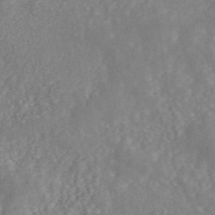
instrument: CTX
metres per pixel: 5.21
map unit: ANa
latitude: 45.7072
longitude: 26.3873
